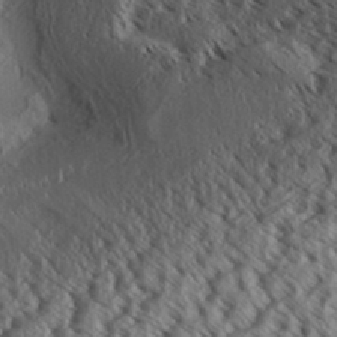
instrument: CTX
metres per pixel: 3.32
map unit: Aa
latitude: 31.9717
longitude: -137.5749
